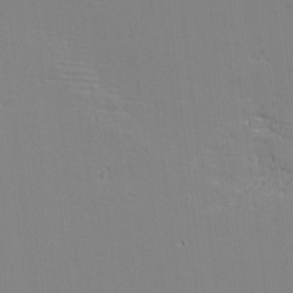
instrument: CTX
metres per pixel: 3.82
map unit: eHh
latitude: -3.7855
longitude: -80.4223
